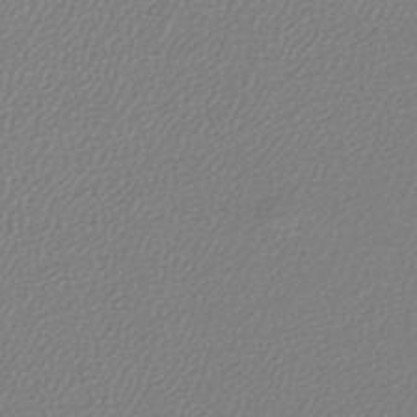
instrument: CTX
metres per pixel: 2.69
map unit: lHb
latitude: -45.3132
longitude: 75.5399
